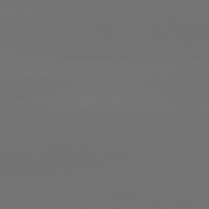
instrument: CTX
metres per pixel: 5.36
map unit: lApd
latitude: 82.1955
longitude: -154.4034
